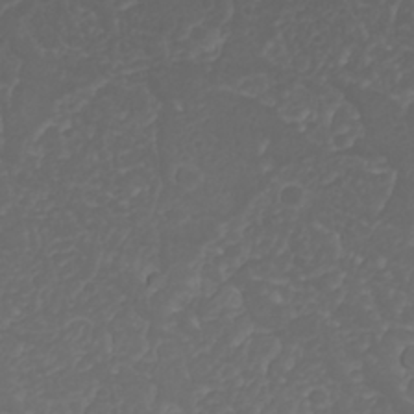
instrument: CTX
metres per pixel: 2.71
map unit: Nhu
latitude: 26.2145
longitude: -64.4412
